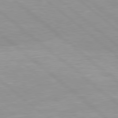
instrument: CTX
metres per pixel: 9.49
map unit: Hpe
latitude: 78.1578
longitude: -141.0647
